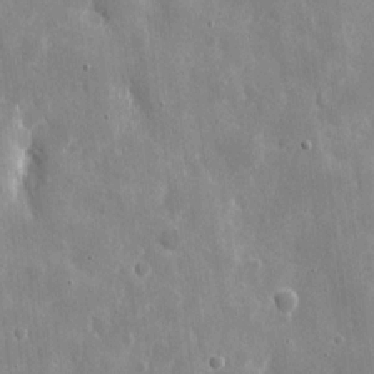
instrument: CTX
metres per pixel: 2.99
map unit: eHh
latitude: 9.4049
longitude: -69.6127
